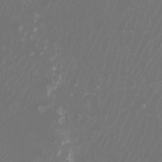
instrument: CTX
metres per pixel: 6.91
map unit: Htu
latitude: -5.4454
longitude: -74.5924
